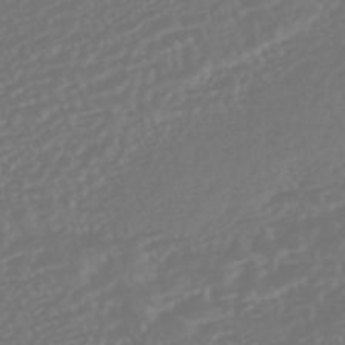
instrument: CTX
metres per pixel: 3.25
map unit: HNhu
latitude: -45.6911
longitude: 103.8611
